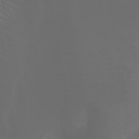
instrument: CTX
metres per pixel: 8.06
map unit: Htu
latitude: -1.0487
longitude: -75.1403
